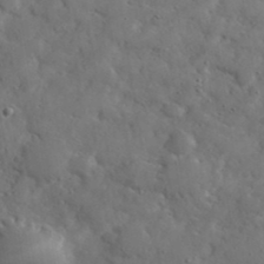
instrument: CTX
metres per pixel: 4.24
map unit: eHh
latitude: 37.9717
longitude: -67.6505
